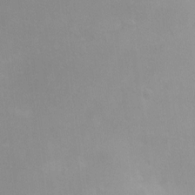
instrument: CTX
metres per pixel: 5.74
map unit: HNhu
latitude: 8.0822
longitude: -3.9339
